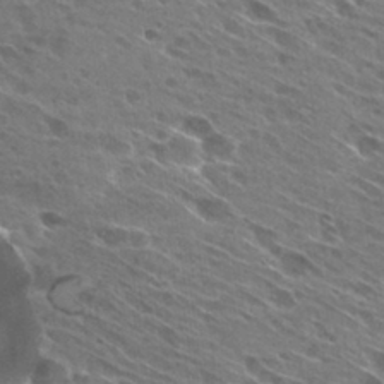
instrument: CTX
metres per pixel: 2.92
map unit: Hto
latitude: 29.2726
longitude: -44.5357
